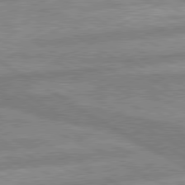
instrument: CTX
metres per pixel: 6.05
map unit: lApd
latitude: 80.0822
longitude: -170.8569
